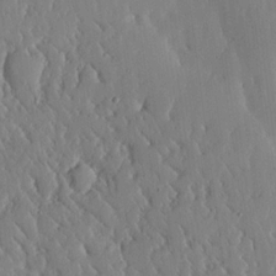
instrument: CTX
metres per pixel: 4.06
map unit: lHvf
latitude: 17.0270
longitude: -114.9135
